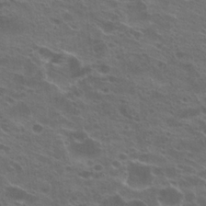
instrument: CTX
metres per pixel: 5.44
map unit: Hto
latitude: 22.2145
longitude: -40.6679
